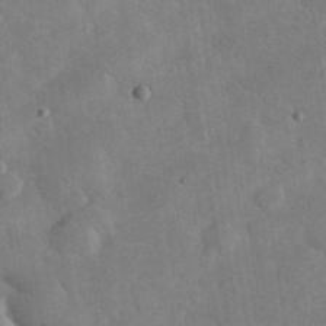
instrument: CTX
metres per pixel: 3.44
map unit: eHh
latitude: 36.4223
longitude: -67.8583
